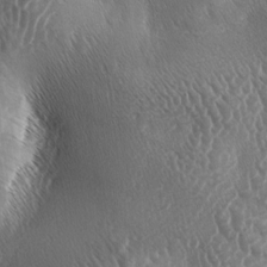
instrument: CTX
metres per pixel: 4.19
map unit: lAa
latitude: -5.1809
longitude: -128.8380
